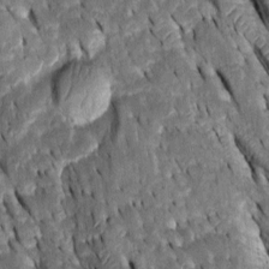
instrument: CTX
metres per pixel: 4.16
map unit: Htu
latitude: -0.8219
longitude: 148.7086
